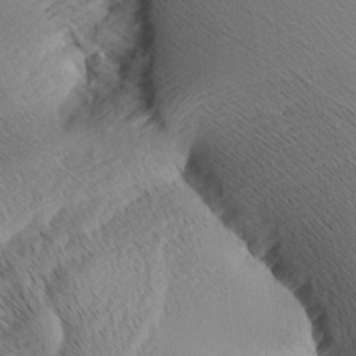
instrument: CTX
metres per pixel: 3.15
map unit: Aa
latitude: 7.7639
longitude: -140.4034
